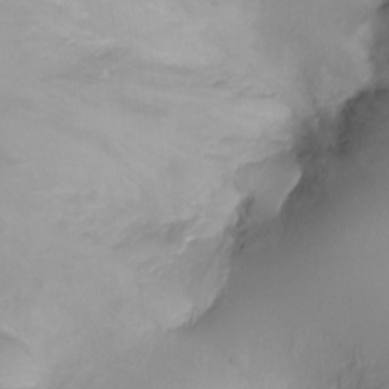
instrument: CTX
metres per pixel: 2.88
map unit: Ht
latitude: -2.8974
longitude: -18.3467
